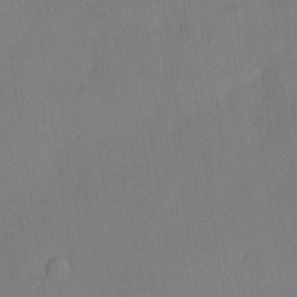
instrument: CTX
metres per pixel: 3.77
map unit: HNhu
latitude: 6.4034
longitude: 0.4251
